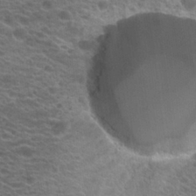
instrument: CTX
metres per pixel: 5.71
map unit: Hto
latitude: 21.1403
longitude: -37.5560
